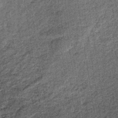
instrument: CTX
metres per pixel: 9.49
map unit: lHb
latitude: -38.4818
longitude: 65.6722
